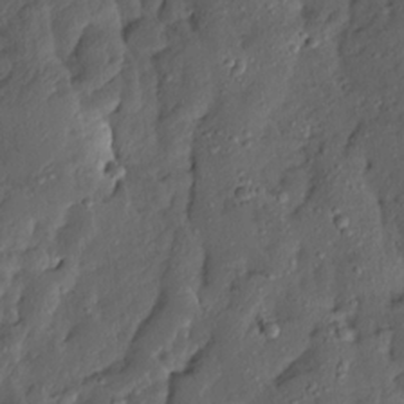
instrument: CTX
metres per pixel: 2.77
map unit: Ave
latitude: 13.7072
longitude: -136.0255
